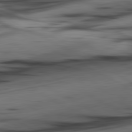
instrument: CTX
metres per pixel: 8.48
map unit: lApd
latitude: 80.8758
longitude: -84.6869
